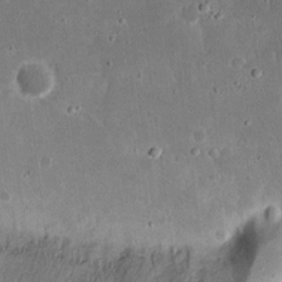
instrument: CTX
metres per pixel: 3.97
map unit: eHh
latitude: 16.9514
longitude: -72.9325
